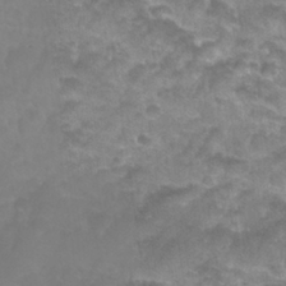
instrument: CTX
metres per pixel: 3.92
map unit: Nhu
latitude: 27.8395
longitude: -55.2726
